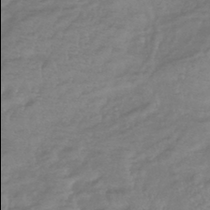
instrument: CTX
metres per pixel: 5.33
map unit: eHb
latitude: -42.2928
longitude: 82.0094
